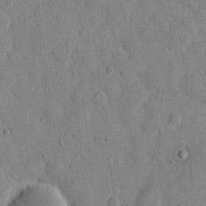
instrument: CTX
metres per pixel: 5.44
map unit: eHh
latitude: 10.0444
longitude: -67.2725
